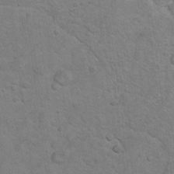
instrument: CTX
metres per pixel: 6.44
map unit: Nhu
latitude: 9.6694
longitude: -23.4804
